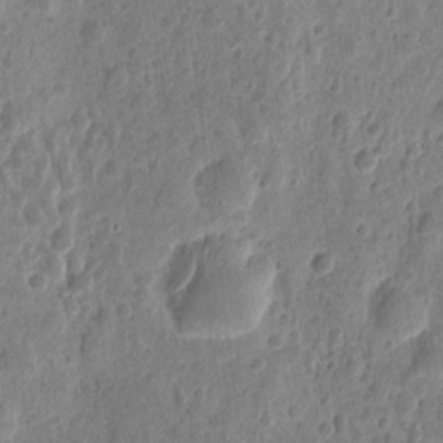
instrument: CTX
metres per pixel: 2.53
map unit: eHh
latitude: 9.4804
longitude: -73.8395
